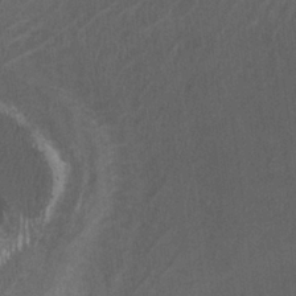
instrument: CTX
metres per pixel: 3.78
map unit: Ht
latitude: 2.4223
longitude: -19.5560
